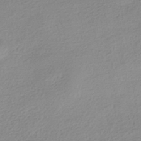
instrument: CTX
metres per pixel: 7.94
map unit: HNhu
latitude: -40.2550
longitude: 94.5573
